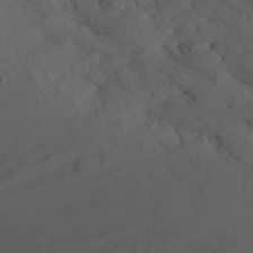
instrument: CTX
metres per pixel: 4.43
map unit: Ave
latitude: 16.2145
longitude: -129.3482
